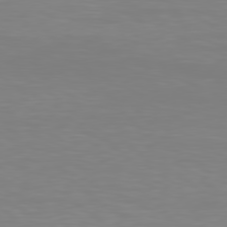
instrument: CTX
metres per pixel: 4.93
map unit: Hpe
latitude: 78.5924
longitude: -121.9150
